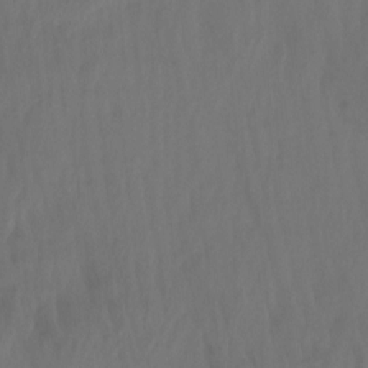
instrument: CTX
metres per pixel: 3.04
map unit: Nhu
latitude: -11.5966
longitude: -65.7450
